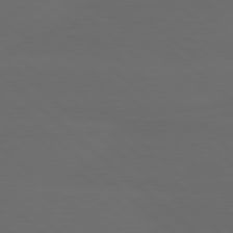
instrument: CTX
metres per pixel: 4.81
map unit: lApd
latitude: 80.1011
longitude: -114.8002
